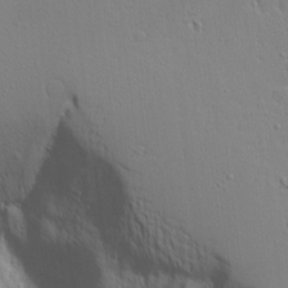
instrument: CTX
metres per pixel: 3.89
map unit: Aa
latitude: 17.3482
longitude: -124.7057
